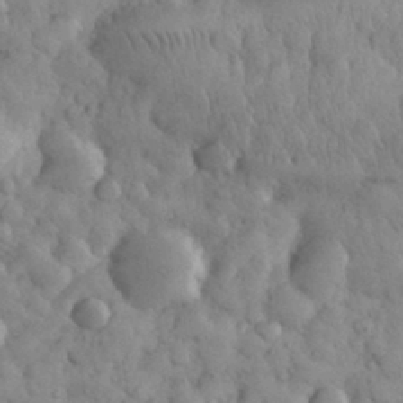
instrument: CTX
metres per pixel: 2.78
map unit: eHh
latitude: 31.4616
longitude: -68.4034
